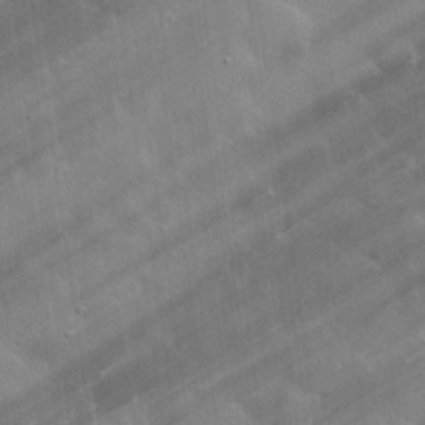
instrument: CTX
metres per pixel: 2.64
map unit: lHvf
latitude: 32.8947
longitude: -92.6868
